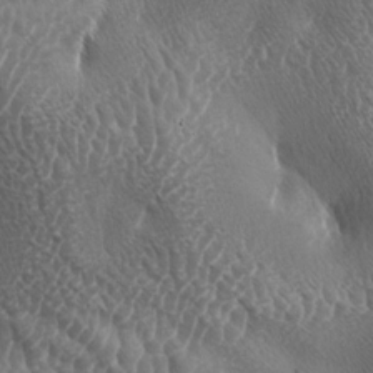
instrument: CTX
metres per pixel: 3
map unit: lAa
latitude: -5.1053
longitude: -128.7813
